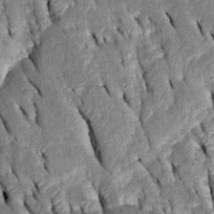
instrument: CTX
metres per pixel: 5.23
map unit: Htu
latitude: -0.6141
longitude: 149.8234
